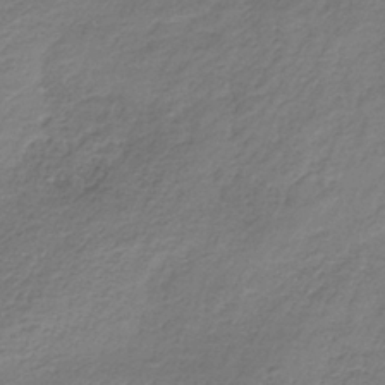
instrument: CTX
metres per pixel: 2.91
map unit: HNb
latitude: -33.4455
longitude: 56.4440
